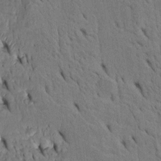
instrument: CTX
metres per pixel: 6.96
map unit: Htu
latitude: -3.6532
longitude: 152.2172
